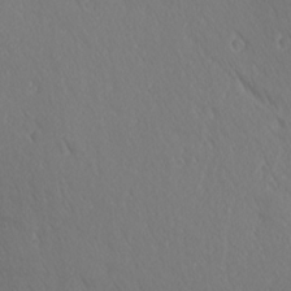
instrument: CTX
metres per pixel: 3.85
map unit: Ave
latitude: 21.1781
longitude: -137.6694
